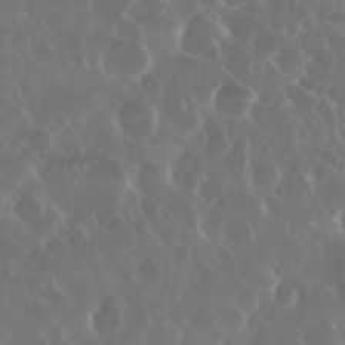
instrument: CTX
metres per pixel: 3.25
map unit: Nhu
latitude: 29.4804
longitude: -60.1011
